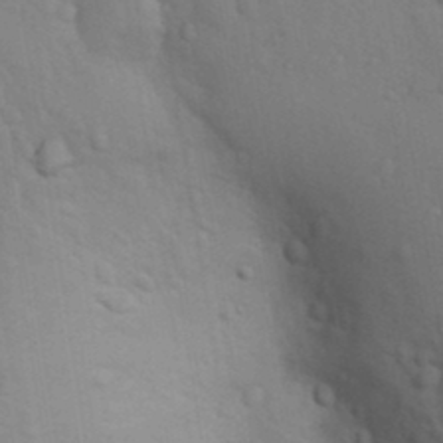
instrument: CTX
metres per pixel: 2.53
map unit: Nhu
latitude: 13.7072
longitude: -28.4412
